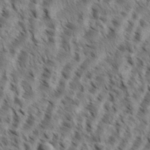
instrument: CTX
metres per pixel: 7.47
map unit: eHh
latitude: 35.2726
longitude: -138.4412
